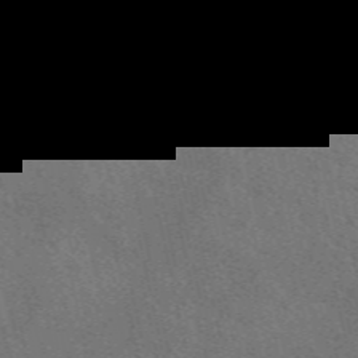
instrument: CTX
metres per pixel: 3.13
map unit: eAb
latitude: 50.9135
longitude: 107.7289
